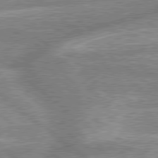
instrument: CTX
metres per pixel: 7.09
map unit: lApd
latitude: 79.0837
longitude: -157.9906
